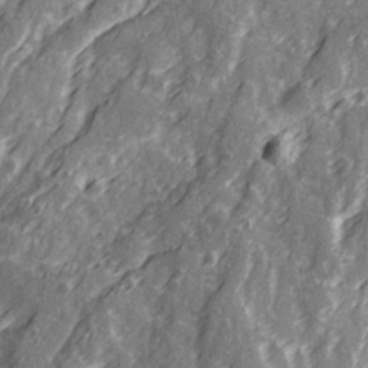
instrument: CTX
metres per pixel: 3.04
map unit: Ave
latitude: 22.1389
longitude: -132.5546
